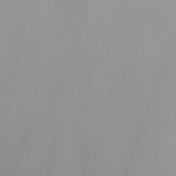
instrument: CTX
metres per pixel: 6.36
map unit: Nhu
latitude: -4.1605
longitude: -89.5183
